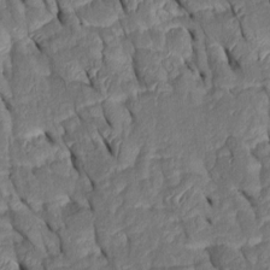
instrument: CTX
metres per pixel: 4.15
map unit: Htu
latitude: 1.3481
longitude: 148.7464
